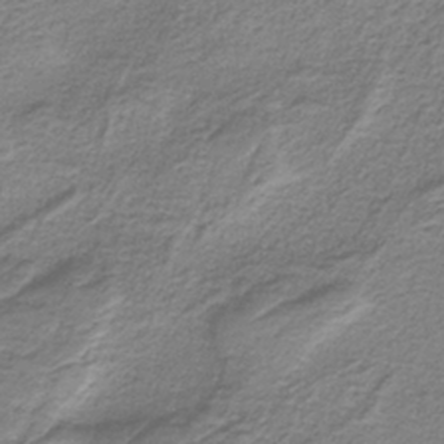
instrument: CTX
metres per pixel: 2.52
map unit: HNb
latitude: -37.3887
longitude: 53.5966
